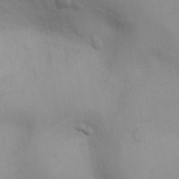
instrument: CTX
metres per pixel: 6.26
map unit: Nhu
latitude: 8.8380
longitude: -24.5167
